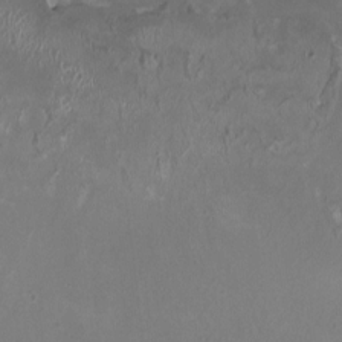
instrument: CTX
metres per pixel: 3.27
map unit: HNhu
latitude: 1.5371
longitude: -3.0836
